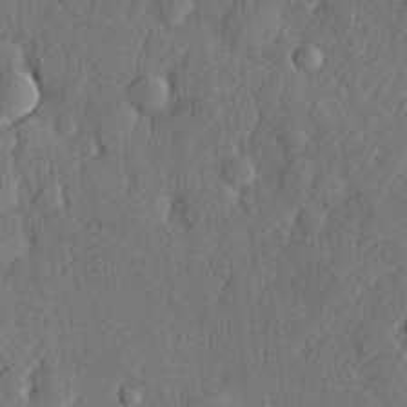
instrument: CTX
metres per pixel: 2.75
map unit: lHvf
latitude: 23.1025
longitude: 142.6707
